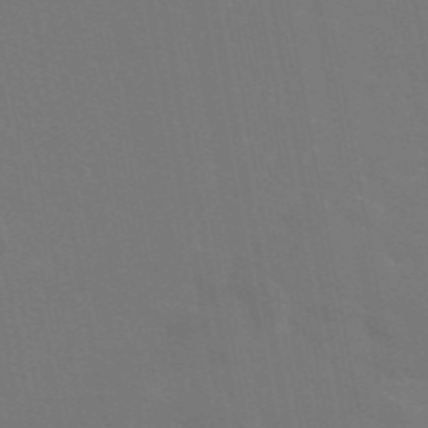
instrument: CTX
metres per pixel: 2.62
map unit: eAb
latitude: 45.9339
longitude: 121.5210
